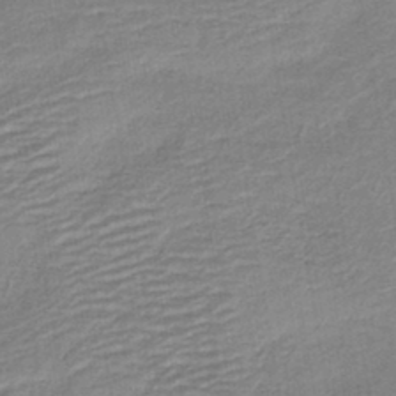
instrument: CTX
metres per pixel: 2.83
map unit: HNb
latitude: -41.2376
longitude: 50.8219
